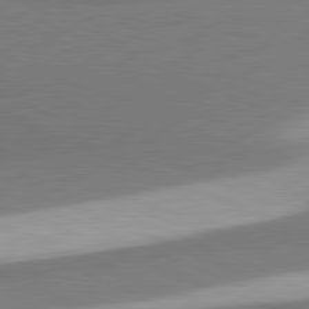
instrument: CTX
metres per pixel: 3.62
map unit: lApd
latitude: 81.5371
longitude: 164.7841
